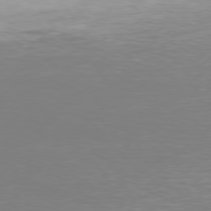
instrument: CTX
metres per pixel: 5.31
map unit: Hpe
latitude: 76.1955
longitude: -131.2348
